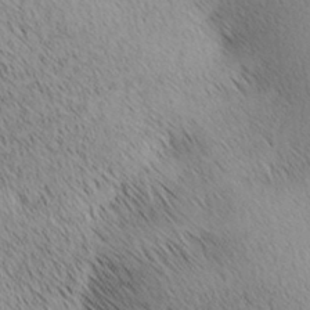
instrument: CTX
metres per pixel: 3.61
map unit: lAa
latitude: 10.4412
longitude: -107.9528
